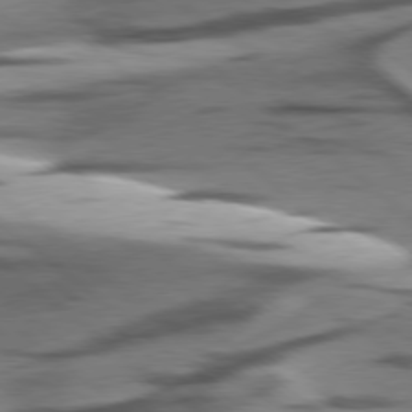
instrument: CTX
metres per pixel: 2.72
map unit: lApd
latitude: 78.4412
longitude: -50.3845
